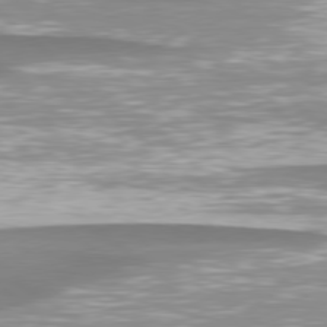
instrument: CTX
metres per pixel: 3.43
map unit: lApd
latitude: 78.9514
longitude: -88.8758
